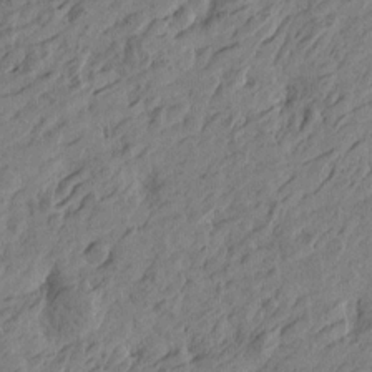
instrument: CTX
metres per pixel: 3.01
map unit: Htu
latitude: -4.8408
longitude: -179.1215
